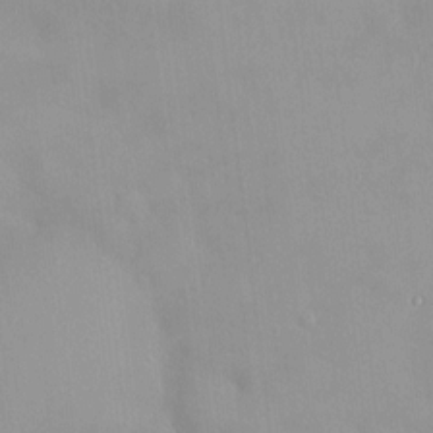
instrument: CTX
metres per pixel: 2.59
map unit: HNhu
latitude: 3.4804
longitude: 6.5574
